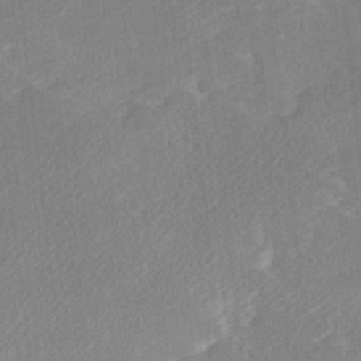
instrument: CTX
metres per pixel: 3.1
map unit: Ave
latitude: 17.4426
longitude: -137.3671
